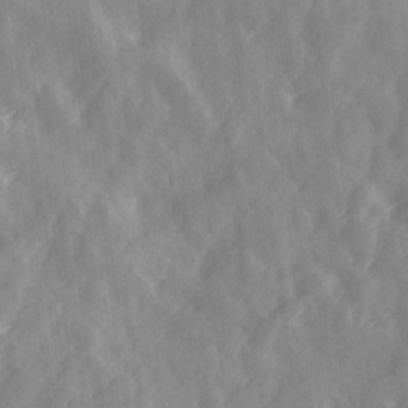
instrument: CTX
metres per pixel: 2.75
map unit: Ave
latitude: 19.1592
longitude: -131.6694
